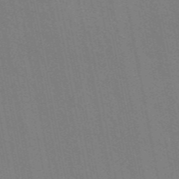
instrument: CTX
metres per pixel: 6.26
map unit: ANa
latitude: 48.9325
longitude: -77.3859
